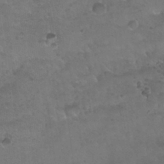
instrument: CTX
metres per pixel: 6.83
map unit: Nhu
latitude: 30.7058
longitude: -52.1767
